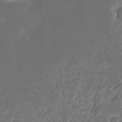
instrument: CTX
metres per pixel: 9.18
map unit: eHh
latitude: 9.4427
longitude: -71.1970
